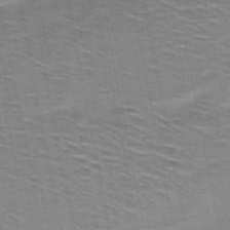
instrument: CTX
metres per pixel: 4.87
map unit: HNb
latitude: -48.7275
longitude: -48.1578
